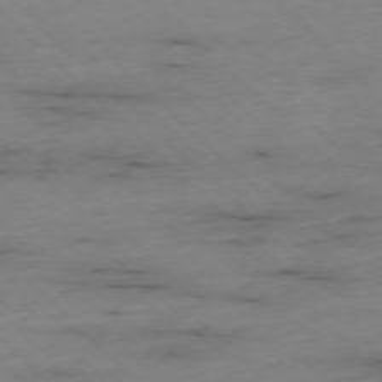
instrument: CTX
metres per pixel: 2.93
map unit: Ap
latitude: -76.9353
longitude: -90.4412
